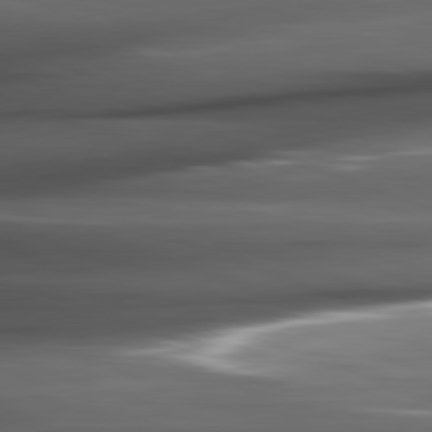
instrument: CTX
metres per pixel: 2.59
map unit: lApd
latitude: 81.9717
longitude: -144.1955
